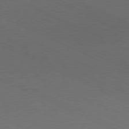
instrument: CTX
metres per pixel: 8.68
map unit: Hpe
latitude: -81.5777
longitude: 15.0676
